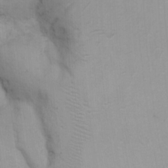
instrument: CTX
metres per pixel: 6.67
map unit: Ave
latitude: -11.3132
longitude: -120.7436
